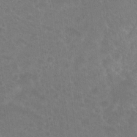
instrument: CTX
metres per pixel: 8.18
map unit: Hto
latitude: 18.3089
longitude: -40.0255
